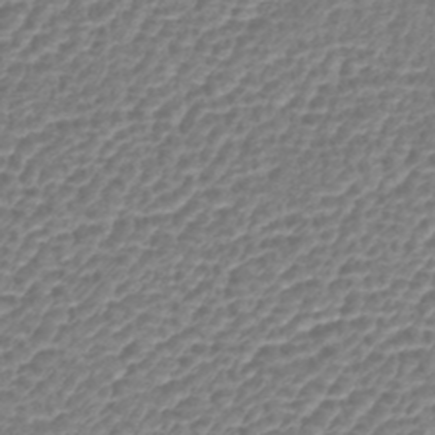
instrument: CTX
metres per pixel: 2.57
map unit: lHb
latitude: -42.8219
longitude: 76.0283
